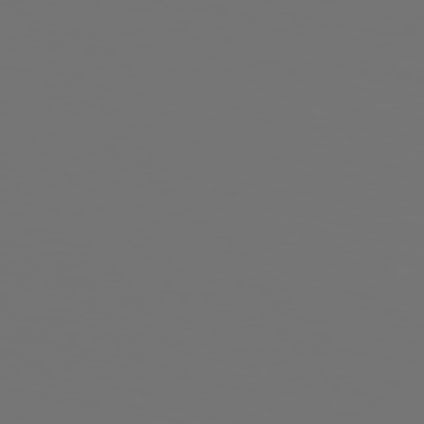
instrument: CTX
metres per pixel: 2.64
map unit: Hpe
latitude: 76.7057
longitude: -135.4993
